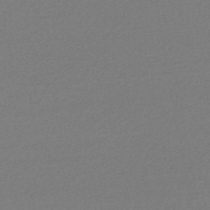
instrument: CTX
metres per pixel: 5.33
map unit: lHb
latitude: -44.1039
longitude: 65.2943
